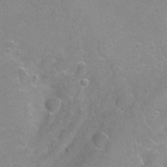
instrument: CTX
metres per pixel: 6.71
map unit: Ht
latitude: -6.6518
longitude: -36.1200
